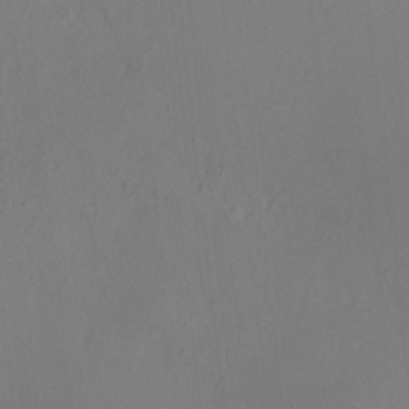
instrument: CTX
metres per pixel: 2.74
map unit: HNhu
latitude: 7.9339
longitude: 12.1228
